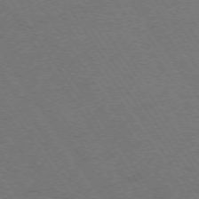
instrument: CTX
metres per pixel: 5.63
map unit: Ap
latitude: -74.4629
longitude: -71.4426
